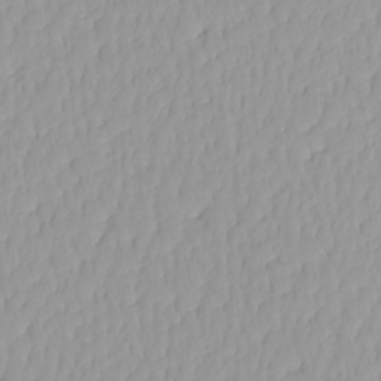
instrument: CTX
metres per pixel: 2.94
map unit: HNhu
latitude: -4.5762
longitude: 14.1984
